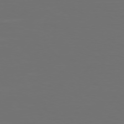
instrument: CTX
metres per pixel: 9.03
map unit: Hpe
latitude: 75.3104
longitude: -128.8002
